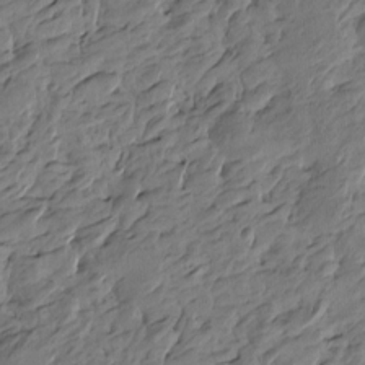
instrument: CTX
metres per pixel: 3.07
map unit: Htu
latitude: -5.0675
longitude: -177.0080
